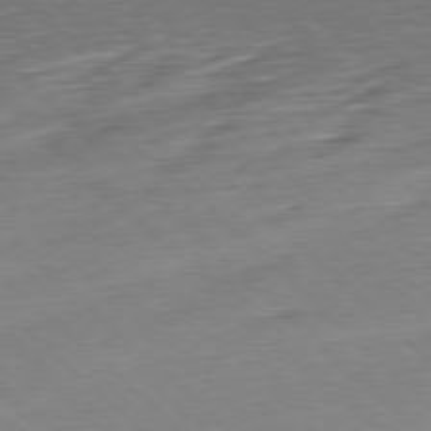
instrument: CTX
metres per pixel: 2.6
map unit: Ap
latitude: -77.9367
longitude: -60.8002
